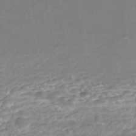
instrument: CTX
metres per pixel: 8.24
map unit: Nhe
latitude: -46.0850
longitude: 152.2550
